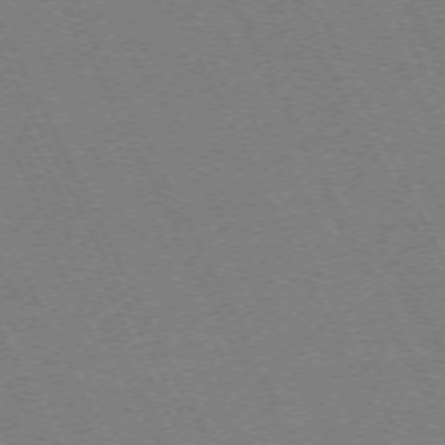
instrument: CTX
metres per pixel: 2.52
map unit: Hpe
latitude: -71.5210
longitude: 13.2376
